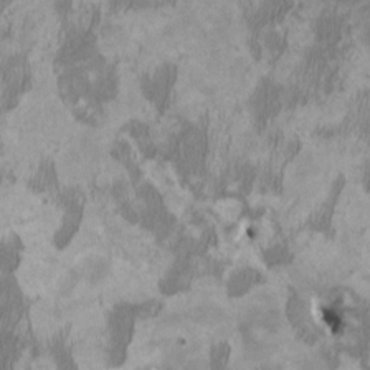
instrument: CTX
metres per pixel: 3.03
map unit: HNhu
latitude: 3.2348
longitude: -3.8394
